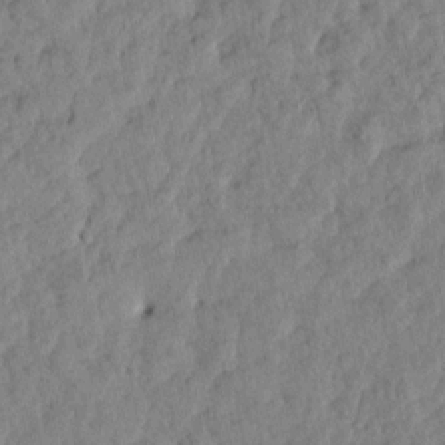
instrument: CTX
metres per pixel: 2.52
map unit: Htu
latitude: 1.5560
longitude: -179.9717
